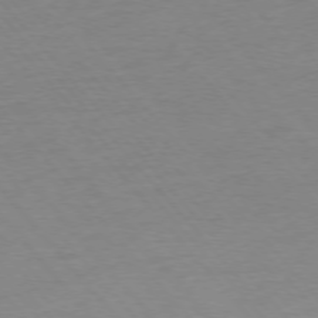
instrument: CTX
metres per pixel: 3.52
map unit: Ap
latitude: -76.4062
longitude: -93.7449
